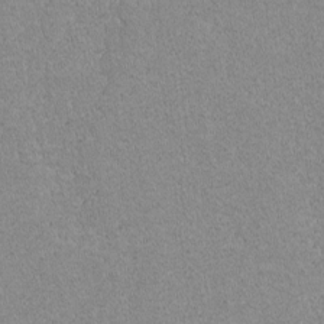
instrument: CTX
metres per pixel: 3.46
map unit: lAvf
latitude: -8.8219
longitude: -113.1781
